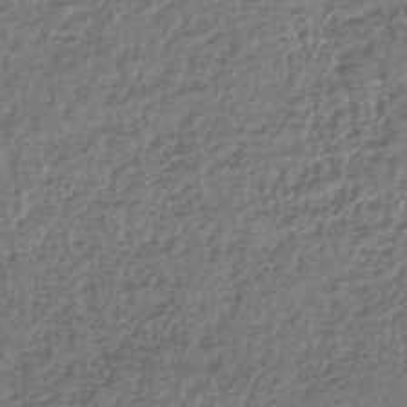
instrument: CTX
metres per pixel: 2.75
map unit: lHb
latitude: -41.4832
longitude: 69.8611
